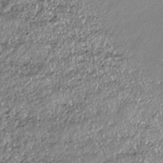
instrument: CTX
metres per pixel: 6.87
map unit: HNhu
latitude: -37.1053
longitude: 33.5777
